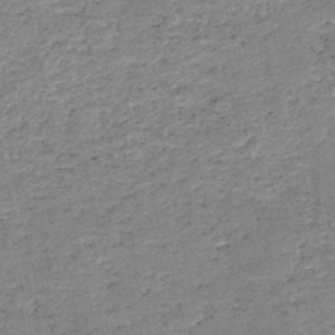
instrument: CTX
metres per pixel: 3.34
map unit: HNb
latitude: -50.4251
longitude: -40.8002
